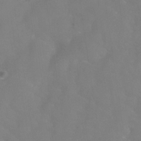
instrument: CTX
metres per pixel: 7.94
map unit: Hve
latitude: -32.4440
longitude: 93.8989
